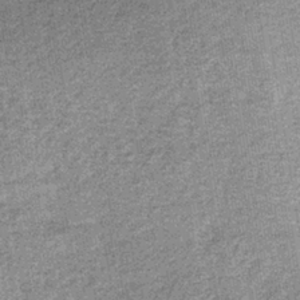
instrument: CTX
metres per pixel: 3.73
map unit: lHb
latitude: -37.0486
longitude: 65.6911
